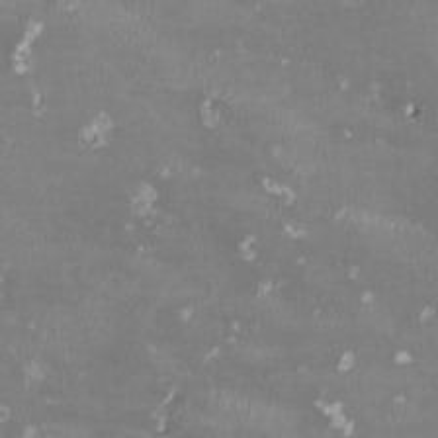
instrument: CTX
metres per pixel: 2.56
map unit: HNhu
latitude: -0.0283
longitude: -3.3104
